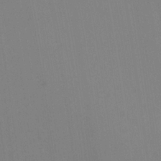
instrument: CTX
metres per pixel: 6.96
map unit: Nhu
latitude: -7.2376
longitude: -89.6316
